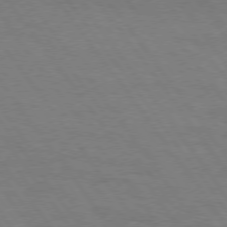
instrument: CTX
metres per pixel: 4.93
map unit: Hpe
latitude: 74.6491
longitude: -152.2334
